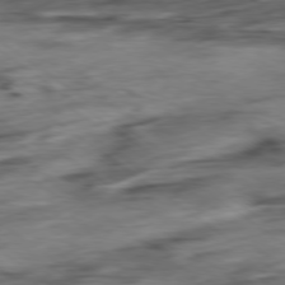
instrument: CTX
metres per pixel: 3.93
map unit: Hpe
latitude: -78.9919
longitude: -17.7639
